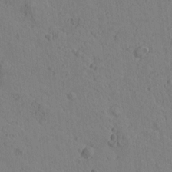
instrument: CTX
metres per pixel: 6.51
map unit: Htu
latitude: -0.3307
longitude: -175.7261
